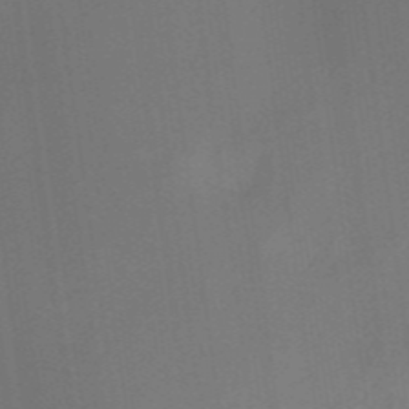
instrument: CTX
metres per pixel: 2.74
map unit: HNb
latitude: -44.4251
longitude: -43.5560
